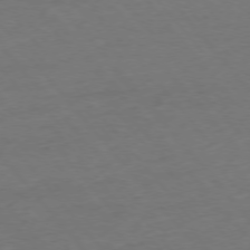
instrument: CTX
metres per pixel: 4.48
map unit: Ap
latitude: -76.3306
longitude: -88.5546
